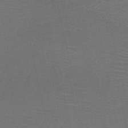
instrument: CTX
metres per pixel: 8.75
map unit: HNb
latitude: -47.1620
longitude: -41.1970
